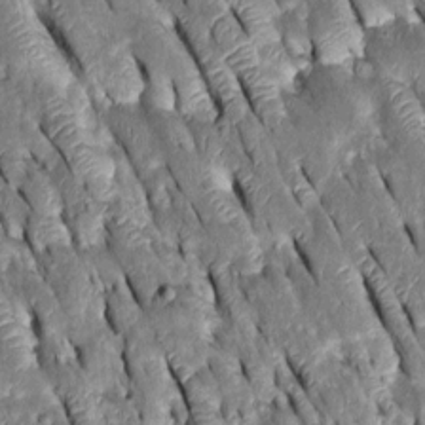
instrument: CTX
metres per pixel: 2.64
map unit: Htu
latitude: -0.9920
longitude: 149.0298
